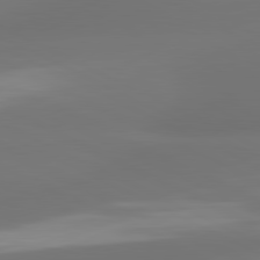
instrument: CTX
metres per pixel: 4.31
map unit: lApd
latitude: 81.3104
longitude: -164.4790
